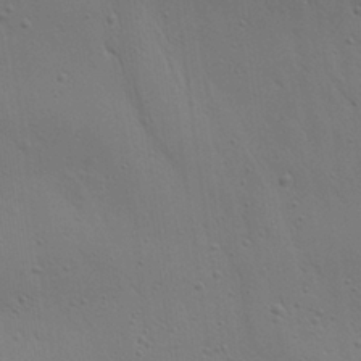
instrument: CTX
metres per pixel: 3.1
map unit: Aa
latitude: 26.0822
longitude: -141.9150
